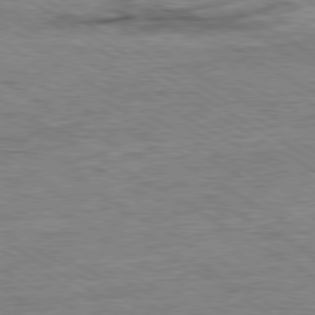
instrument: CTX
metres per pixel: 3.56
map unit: Ap
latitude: -80.3495
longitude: -77.7827
